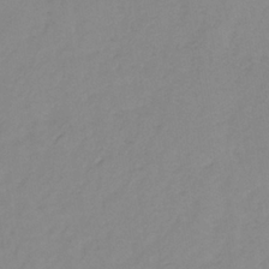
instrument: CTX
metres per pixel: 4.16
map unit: lHb
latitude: -36.5007
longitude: 70.3684
